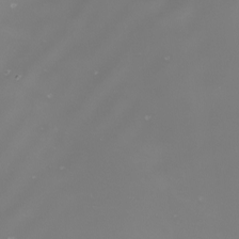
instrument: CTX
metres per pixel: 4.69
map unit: Nhu
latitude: -8.5574
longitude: -94.1767
